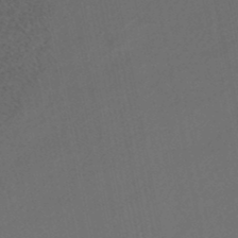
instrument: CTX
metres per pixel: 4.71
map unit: HNhu
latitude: -48.2929
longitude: 100.6707
